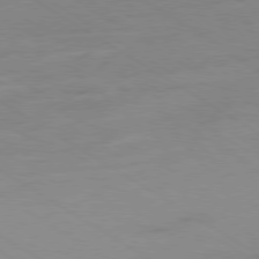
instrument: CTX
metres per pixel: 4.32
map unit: Ap
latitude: -79.9556
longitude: -52.5357
